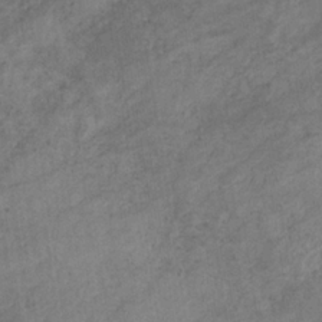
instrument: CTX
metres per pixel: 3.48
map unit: eHb
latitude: -32.8975
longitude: 71.5966
